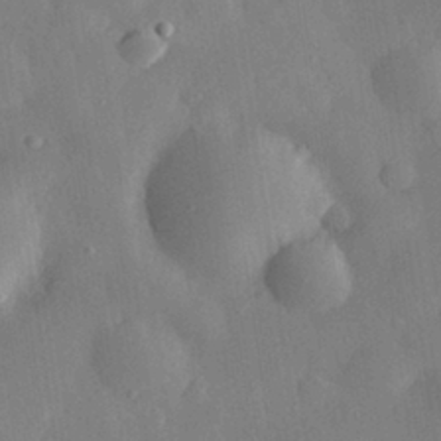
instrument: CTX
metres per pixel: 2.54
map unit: eHh
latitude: 29.7072
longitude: -78.3656
